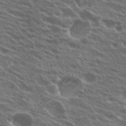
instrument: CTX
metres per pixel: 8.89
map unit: Hto
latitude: 25.0080
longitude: -39.9906
